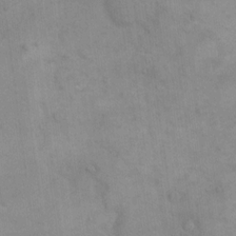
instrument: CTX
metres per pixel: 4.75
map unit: eHh
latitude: 16.1011
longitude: -67.1025
